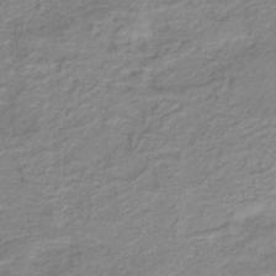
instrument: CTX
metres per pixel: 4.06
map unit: lHb
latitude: -41.3698
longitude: 53.6721
